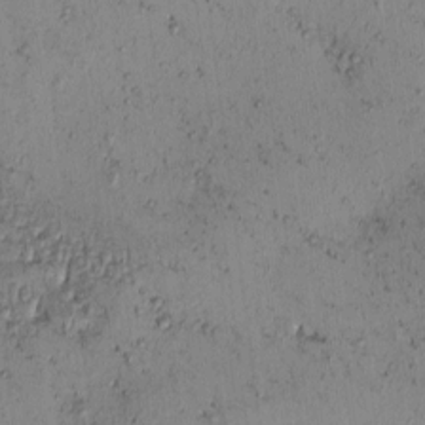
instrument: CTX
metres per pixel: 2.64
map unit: eHh
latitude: -0.8786
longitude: 19.2754
